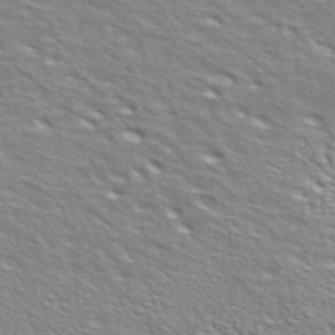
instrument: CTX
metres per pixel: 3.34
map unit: ANa
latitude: 40.7435
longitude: 29.4832
